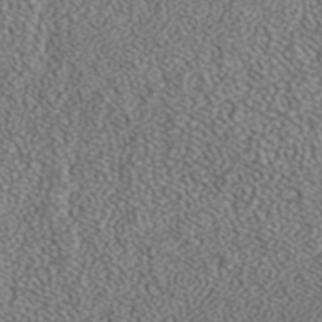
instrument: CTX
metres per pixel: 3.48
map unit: ANa
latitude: 39.8016
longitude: 24.6896
